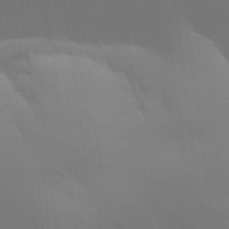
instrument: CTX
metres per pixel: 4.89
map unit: Aa
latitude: 32.2711
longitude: -144.8758
